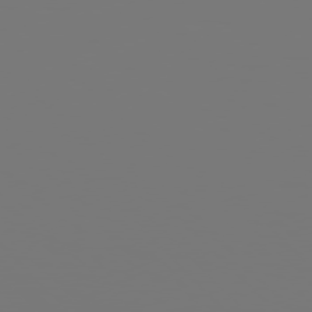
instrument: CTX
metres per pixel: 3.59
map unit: Hpe
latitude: 76.8191
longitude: -136.6302
